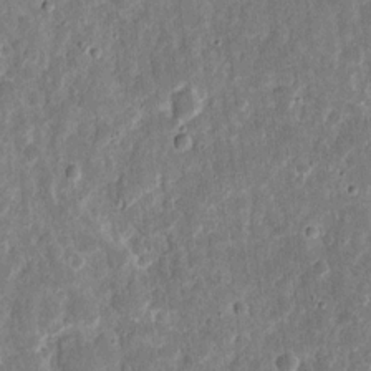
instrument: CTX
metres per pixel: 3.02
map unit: eHh
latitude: 12.1956
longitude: -73.4616
